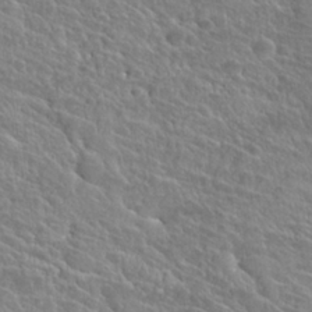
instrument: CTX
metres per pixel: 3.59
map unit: Hto
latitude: 27.0081
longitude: -41.4993
